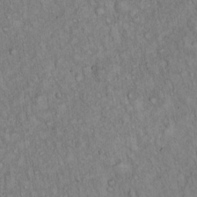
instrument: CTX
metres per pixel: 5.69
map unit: Hto
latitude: 15.5372
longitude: -57.4048
